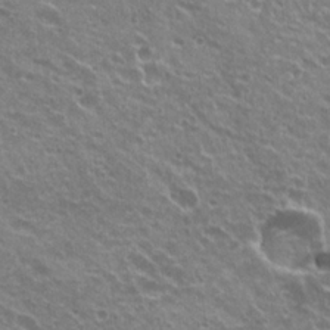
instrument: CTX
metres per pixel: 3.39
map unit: Hto
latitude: 23.1025
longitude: -31.9906
